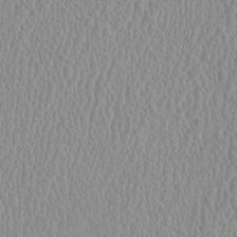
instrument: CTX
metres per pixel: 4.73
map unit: HNhu
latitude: -1.0109
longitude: 1.3510
